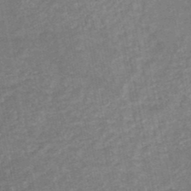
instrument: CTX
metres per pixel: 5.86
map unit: HNb
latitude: -48.6141
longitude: -44.1200
